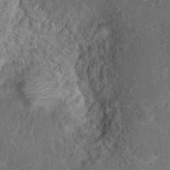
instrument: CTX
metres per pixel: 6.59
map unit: Hto
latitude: 17.7261
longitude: -41.4993
